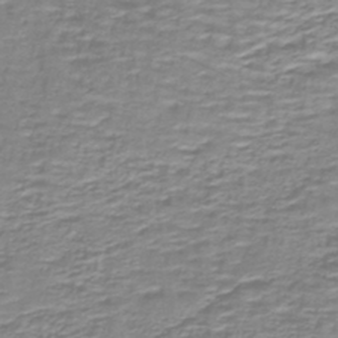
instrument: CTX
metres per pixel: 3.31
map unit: lHb
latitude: -40.0661
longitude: 58.2172
